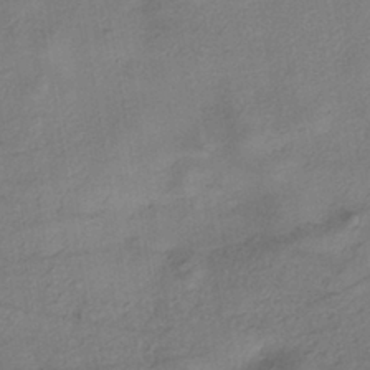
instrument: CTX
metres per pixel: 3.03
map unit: eHh
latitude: -41.7100
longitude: 119.7100
